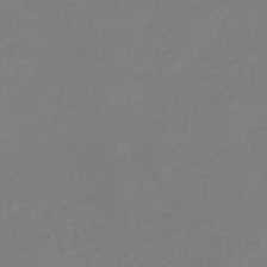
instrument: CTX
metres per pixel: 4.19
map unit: lHb
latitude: -41.8422
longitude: 70.5952
